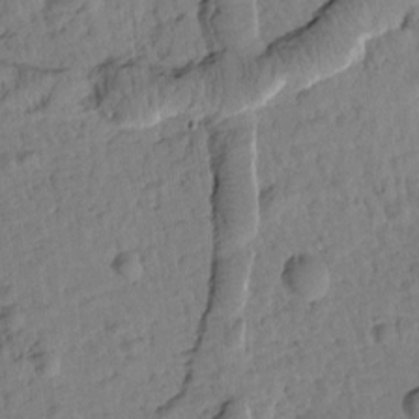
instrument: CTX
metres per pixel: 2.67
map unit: Htu
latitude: 1.4237
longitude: 176.5763
